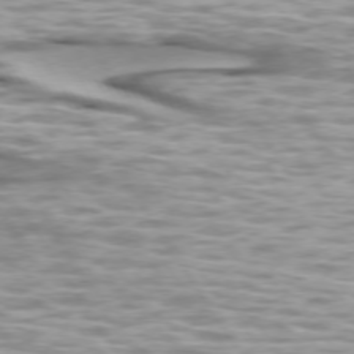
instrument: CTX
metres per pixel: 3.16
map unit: lApd
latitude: 73.6883
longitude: -57.2914
